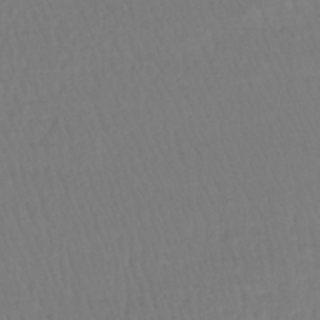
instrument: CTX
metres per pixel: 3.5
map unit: lHb
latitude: -41.7666
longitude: 61.1809
